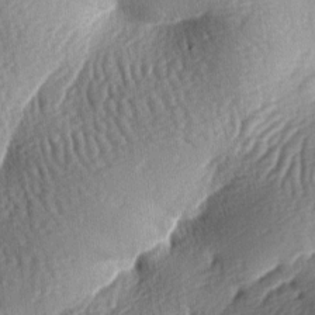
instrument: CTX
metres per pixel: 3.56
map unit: lAa
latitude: -7.0864
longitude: -126.8191
